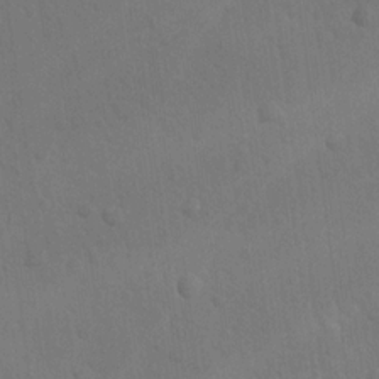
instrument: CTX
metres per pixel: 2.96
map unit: lAvf
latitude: -8.7274
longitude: -120.2145
